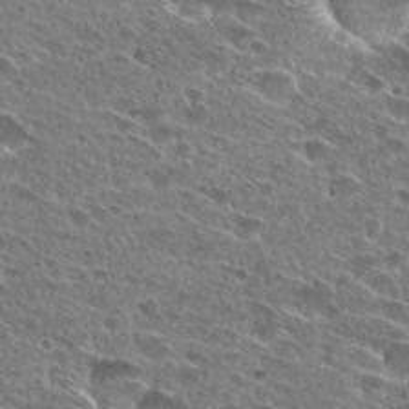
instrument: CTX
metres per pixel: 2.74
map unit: Hto
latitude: 26.7057
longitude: -43.8394
